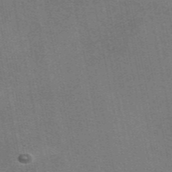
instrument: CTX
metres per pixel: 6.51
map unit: eAb
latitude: 47.5938
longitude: 114.1606
